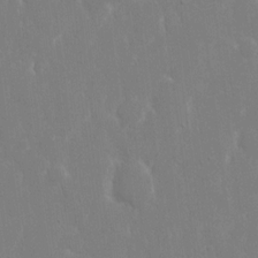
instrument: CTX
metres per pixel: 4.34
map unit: eHh
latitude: 14.3657
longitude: -72.0822
